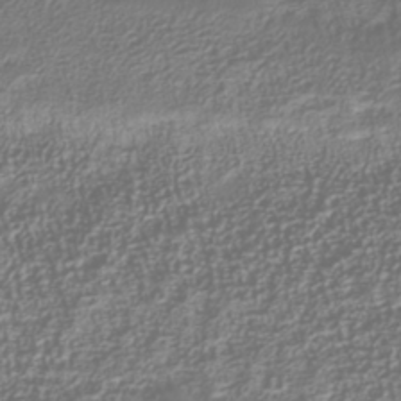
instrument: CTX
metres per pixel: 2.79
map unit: Nhu
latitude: -40.0283
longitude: -84.7624
